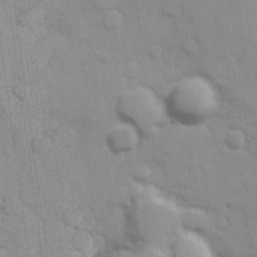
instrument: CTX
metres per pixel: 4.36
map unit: Hve
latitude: 25.8583
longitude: 147.9745
